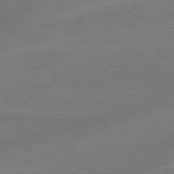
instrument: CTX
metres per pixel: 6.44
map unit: lApd
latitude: 78.8758
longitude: -142.9136
